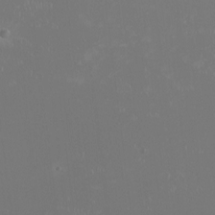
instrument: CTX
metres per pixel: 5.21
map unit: HNhu
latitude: -1.2754
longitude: 1.2754
